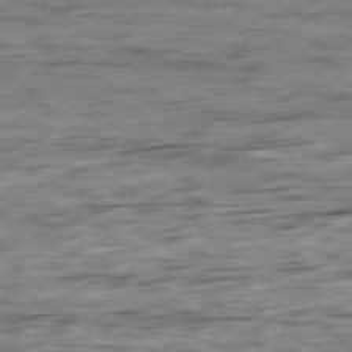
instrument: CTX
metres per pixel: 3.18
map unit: Ap
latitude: -81.1053
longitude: -95.9339
